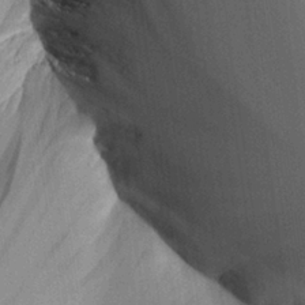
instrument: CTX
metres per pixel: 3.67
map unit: Aa
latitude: 26.3089
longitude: -135.8205
